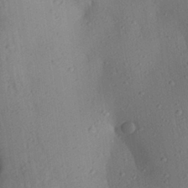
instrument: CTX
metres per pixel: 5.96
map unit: Aa
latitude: 27.8206
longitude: -146.6302
